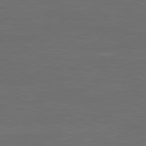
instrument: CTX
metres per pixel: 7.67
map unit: Ap
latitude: -81.4833
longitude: -85.7639
